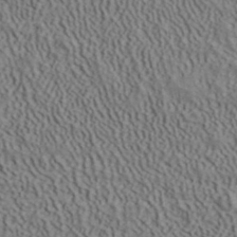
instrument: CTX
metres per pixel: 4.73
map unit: ANa
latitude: 41.1214
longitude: 33.6533
